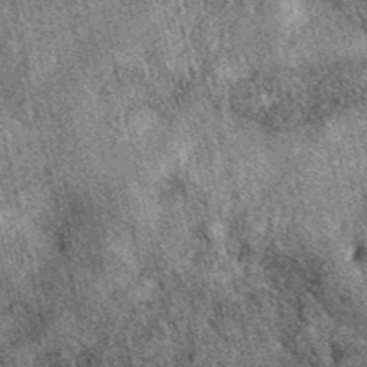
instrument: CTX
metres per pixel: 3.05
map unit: eAb
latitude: 39.7827
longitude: 109.1998
